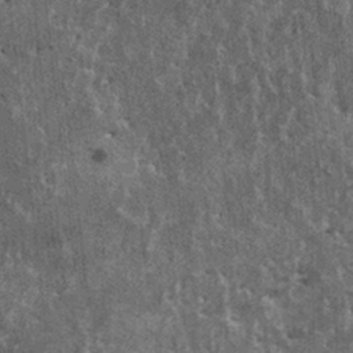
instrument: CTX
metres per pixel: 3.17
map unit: HNhu
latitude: 3.1403
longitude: 5.0108
